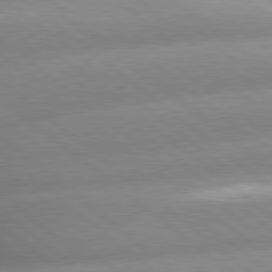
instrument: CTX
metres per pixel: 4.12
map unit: lApd
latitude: 80.0822
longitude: -160.2900
